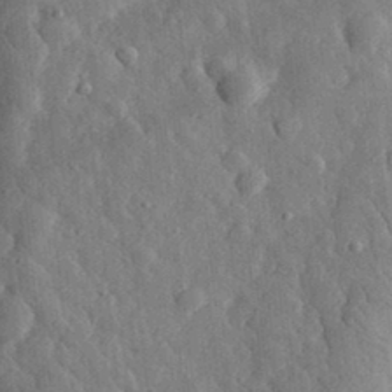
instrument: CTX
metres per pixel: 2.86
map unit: eHh
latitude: 32.9892
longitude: -80.0822
